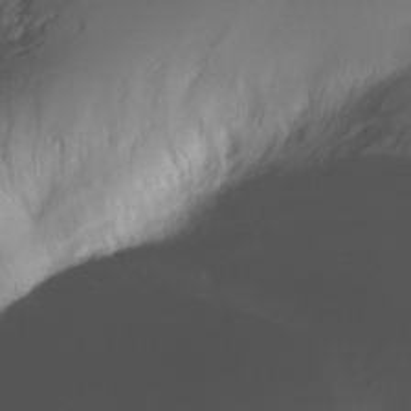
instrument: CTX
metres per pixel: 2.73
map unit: Nhe
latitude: -34.5574
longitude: -144.3278
